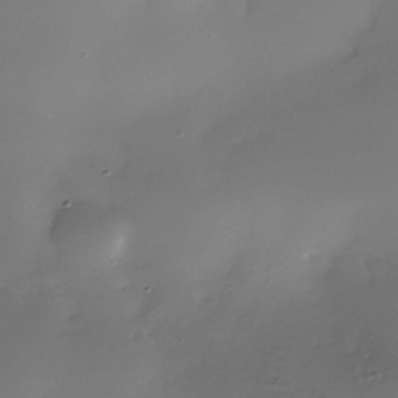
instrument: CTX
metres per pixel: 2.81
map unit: Nhe
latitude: -36.3873
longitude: -117.4049
